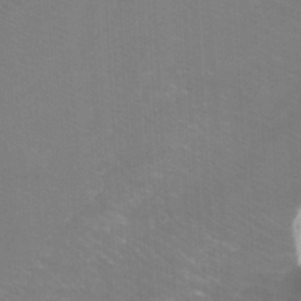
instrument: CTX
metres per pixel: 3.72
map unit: Ht
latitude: -3.6343
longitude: -27.4238
